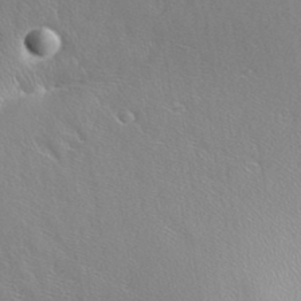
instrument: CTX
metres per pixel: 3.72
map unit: eHh
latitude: 33.1403
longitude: -141.3103
